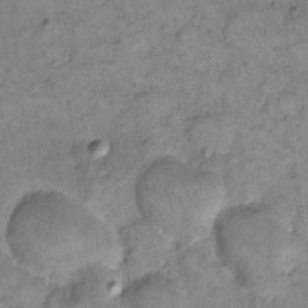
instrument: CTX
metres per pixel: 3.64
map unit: eHh
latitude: 12.8191
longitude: -65.1025
